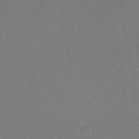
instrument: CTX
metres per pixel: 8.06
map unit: eHb
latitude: -30.8786
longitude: 68.1038
